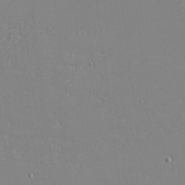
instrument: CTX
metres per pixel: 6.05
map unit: eHh
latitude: -3.9178
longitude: -80.5924
